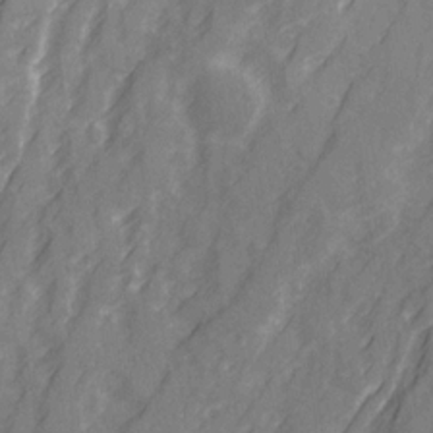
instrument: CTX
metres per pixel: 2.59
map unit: Ave
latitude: 20.7624
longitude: -132.2712
